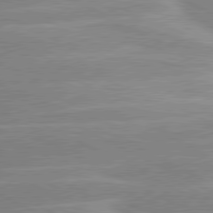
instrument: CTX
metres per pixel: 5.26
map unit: lApd
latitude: 80.6113
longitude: -125.3292
